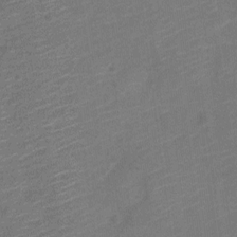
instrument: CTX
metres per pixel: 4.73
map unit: Nve
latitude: -19.1053
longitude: 108.8786
